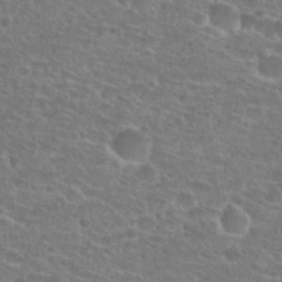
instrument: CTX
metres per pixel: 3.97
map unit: Hto
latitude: 25.9717
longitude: -48.3656
